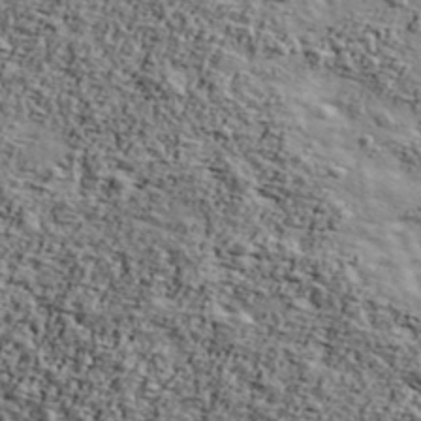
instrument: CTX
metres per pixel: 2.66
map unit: Ave
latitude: 42.8569
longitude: -110.5735
